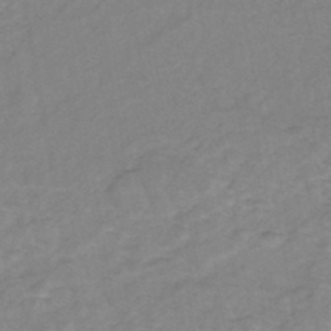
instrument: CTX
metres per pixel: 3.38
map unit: eHh
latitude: -46.0472
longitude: -29.8205
